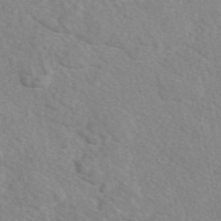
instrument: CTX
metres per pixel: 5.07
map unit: eAb
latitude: 49.5371
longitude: 117.7288
